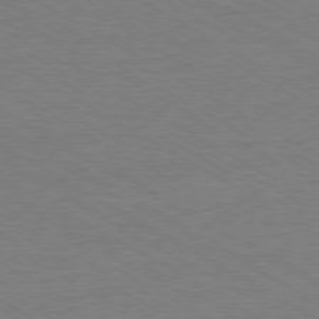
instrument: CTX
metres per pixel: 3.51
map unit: Ap
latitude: -80.2173
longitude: -86.8002
